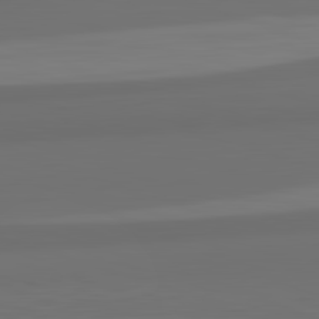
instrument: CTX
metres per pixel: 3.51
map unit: lApd
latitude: 82.7435
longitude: 164.7275
